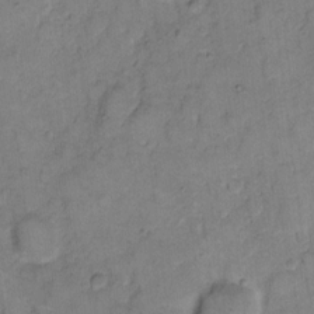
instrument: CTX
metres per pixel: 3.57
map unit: eHh
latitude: 10.5546
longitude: -64.4034
